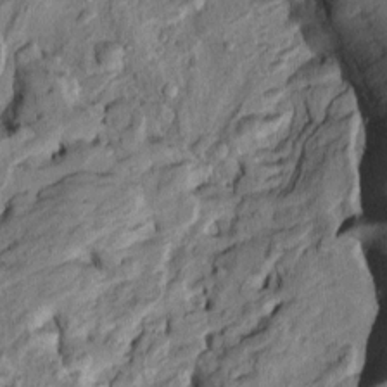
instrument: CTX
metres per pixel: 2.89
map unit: Htu
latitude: -5.3509
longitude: 156.2928
